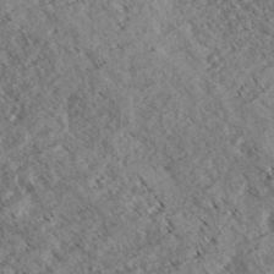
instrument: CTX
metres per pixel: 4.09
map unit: eHh
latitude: 35.4993
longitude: -139.3671
